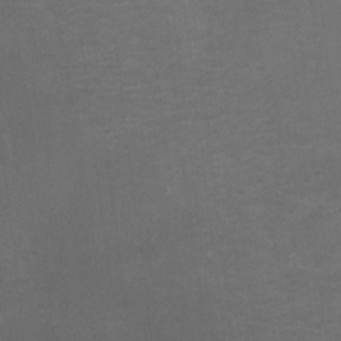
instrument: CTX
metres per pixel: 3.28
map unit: HNhu
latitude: -2.2172
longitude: -7.6127
